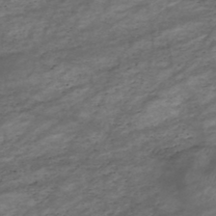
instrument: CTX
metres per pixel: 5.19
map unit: HNhu
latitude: -47.3131
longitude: 28.4818
